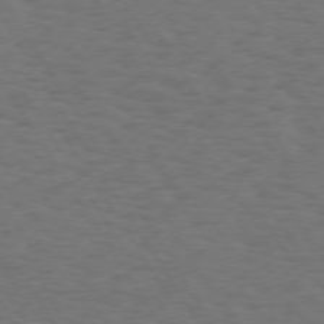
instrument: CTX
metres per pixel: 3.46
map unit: Hpe
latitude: 73.6316
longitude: -123.6316
